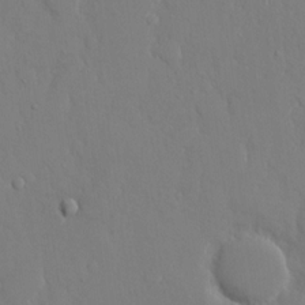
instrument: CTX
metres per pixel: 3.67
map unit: eHh
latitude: 14.1200
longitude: -71.4237
